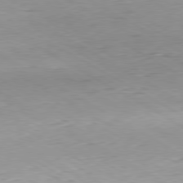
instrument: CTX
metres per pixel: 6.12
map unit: Hpe
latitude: -80.4062
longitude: 20.6518
